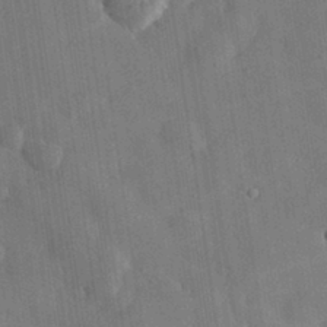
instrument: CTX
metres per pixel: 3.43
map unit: eHh
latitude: 31.3860
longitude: -78.0633
